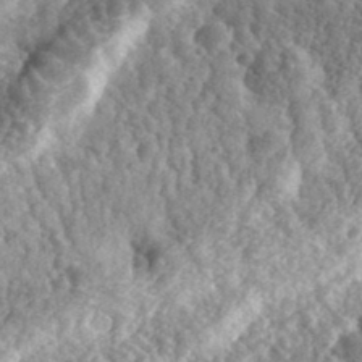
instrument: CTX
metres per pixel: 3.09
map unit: eHh
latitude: 35.0269
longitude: -79.4994
